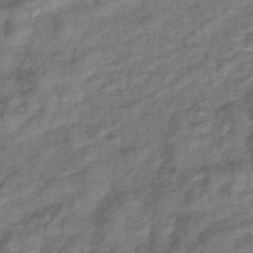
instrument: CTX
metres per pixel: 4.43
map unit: eHb
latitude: -33.5210
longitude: 74.2740
